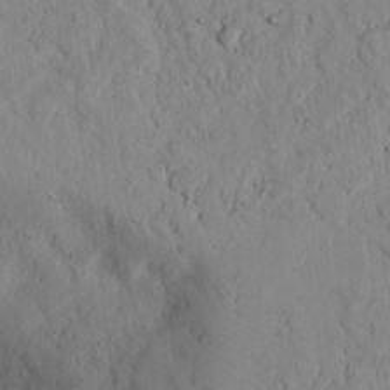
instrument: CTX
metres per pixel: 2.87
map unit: lAvf
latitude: 6.8569
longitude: 169.2187
